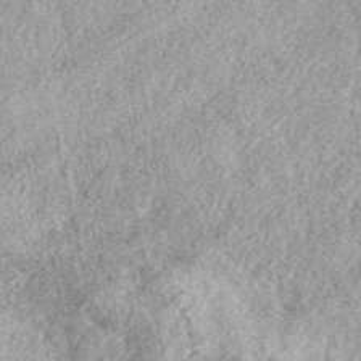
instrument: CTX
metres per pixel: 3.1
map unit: eAb
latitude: 39.0269
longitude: 110.1795
